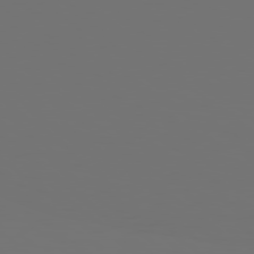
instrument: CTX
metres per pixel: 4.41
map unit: lApd
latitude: 79.0081
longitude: 176.2739
